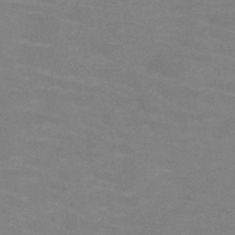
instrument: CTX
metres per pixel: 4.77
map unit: HNb
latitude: -46.4062
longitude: -46.8380
